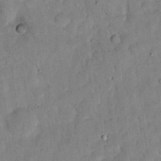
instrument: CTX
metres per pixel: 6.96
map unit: eHh
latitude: 19.0647
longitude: -62.2334
